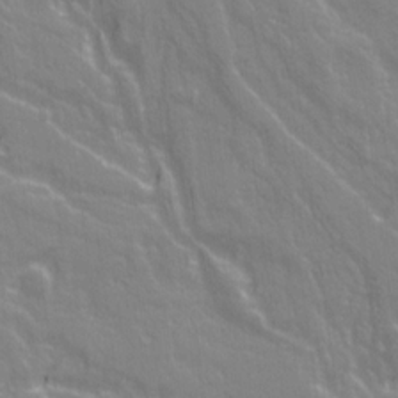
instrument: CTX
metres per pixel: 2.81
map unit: Ave
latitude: 20.8947
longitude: -134.4601
